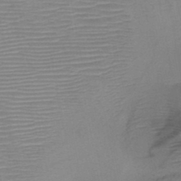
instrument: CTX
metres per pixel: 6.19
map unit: HNb
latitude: -46.5951
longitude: -40.7246
